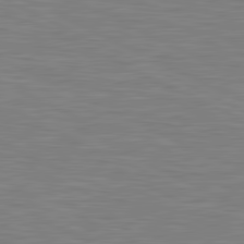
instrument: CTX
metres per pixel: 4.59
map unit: lApd
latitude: 81.1592
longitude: -169.4616
